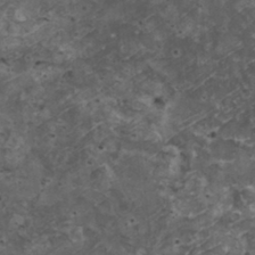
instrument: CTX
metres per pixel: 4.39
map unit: HNhu
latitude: 3.1781
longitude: 3.9556
